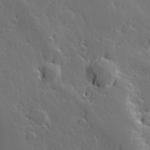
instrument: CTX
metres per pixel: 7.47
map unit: Hve
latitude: 26.6113
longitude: 144.7274
